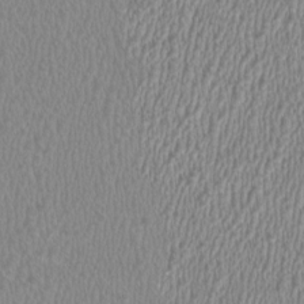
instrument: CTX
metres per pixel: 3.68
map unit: HNhu
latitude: 0.4979
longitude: -0.7813
